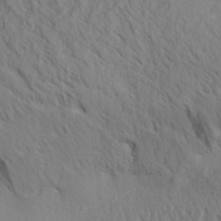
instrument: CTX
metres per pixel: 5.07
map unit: Aa
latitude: 30.7813
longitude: -140.5734
